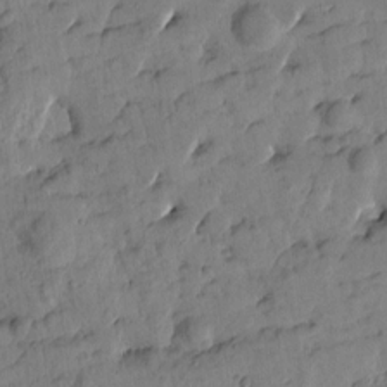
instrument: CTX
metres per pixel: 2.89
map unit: Htu
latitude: 1.6316
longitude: 178.2172
